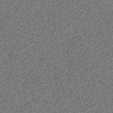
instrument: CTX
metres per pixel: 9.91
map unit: HNb
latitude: -32.4629
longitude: 59.4832
